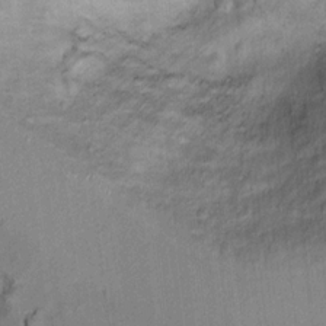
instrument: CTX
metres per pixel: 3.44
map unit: Ht
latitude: 11.5371
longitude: -32.7435
